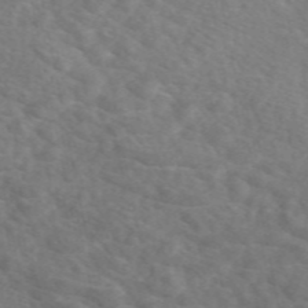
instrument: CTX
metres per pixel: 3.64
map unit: eAb
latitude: 49.8583
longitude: 117.5021
